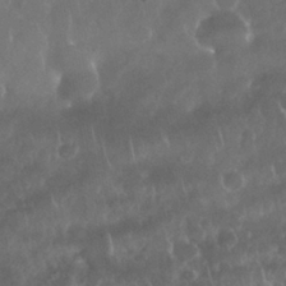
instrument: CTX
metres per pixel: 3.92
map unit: Nhu
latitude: 28.5923
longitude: -63.7639
